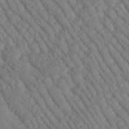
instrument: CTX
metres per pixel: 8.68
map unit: Htu
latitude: -0.9353
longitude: 173.7288
